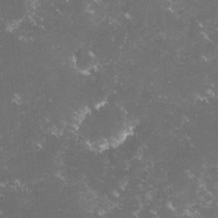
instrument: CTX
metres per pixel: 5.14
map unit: lHvf
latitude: -15.5210
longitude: -101.9150
